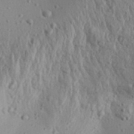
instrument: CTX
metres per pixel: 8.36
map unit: Aa
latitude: 31.9528
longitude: -135.1025
